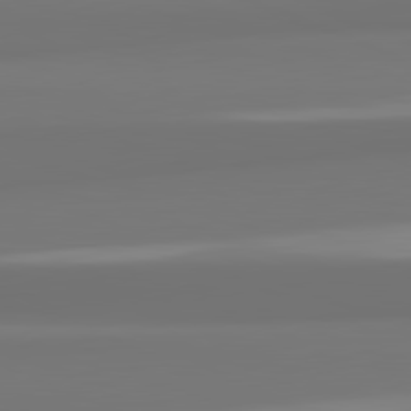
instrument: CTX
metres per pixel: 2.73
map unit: lApd
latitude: 82.2333
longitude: 175.3887
